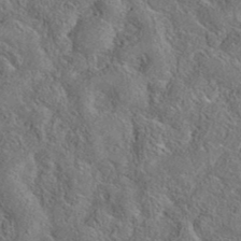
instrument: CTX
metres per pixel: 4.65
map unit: eAb
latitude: 37.0648
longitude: 113.3132
